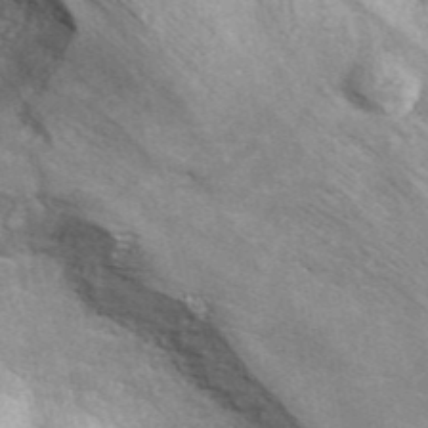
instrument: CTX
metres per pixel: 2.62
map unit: ANa
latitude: 45.4804
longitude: 26.3873
